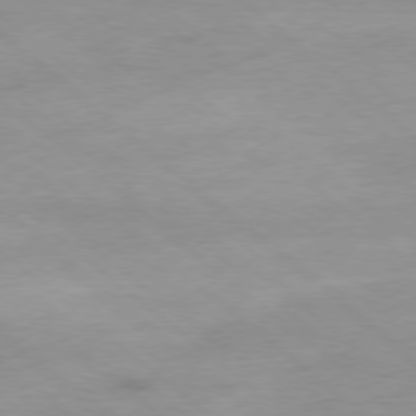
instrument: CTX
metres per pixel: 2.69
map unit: Ap
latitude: -78.6518
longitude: -70.8002
